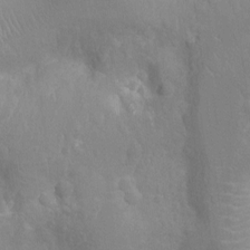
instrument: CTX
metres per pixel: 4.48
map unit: Nhu
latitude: -14.8030
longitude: -25.3670
